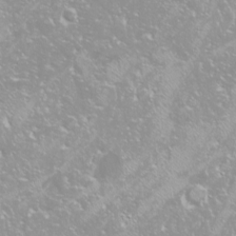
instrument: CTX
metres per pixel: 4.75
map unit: Nhu
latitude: -9.0675
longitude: -70.5357
